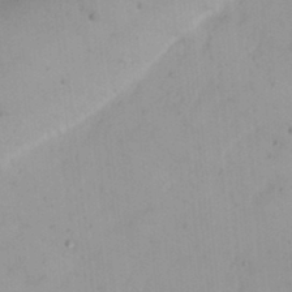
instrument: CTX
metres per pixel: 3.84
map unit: Nhu
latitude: 21.6127
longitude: -70.5357
